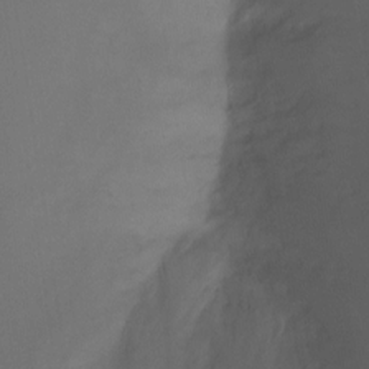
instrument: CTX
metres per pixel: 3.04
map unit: Ht
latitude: -7.2187
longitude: -30.4979
